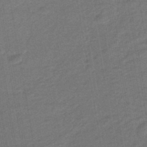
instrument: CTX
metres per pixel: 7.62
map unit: eHb
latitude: -47.2376
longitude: 88.2550
